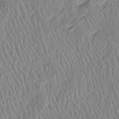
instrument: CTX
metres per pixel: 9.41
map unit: Htu
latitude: -6.5951
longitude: 152.8974
